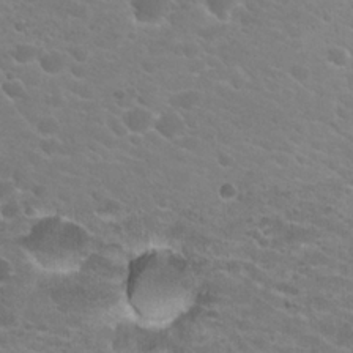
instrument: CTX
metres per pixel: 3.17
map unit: Hto
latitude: 21.4049
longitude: -39.1970
